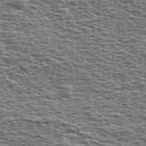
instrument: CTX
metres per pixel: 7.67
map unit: Ave
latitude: 38.5546
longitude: -112.5168
